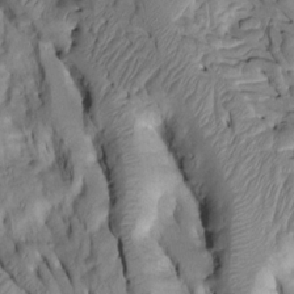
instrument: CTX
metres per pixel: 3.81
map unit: Htu
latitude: -2.3117
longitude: 149.8234
